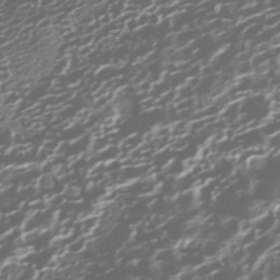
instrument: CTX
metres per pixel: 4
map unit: HNhu
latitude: -41.8422
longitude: 99.0675
